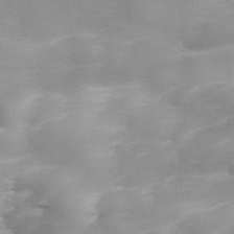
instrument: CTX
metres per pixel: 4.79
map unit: Ave
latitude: 10.9514
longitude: -106.3278
